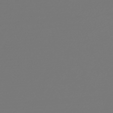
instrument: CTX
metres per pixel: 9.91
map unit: lHb
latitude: -47.3320
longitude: 59.7855
